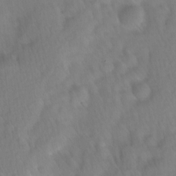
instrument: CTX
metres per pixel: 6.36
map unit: Ave
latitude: 8.6491
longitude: -105.2348
